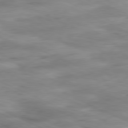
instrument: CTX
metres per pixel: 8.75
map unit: Ap
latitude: -81.4644
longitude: -82.1388
